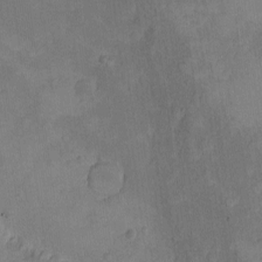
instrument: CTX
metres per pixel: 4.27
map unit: eHh
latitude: -9.5966
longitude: -67.7071
